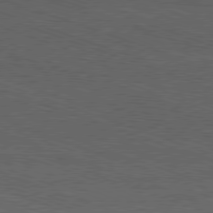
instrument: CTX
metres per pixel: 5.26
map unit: Ap
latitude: -81.4455
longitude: -72.7813
